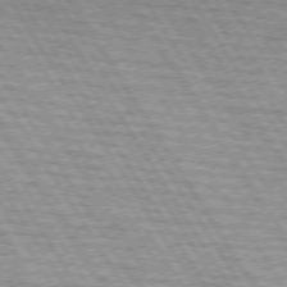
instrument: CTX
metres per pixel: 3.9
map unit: lApd
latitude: 73.7828
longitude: -77.5749
